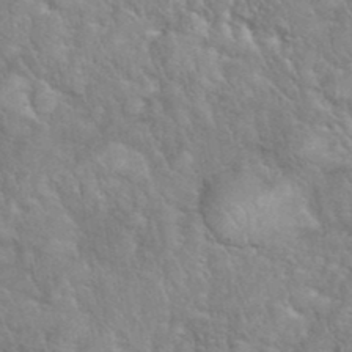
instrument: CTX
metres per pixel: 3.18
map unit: eHh
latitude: 39.3671
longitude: -57.7071
